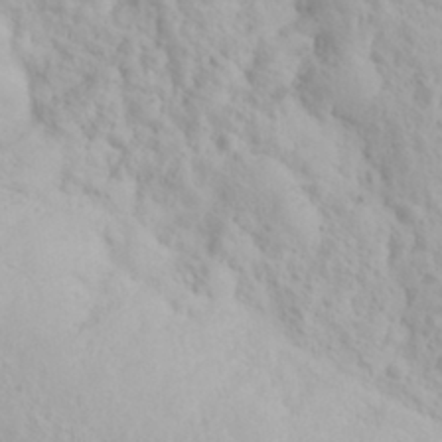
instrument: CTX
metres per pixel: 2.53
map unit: eHh
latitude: 31.8395
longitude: -60.2144
